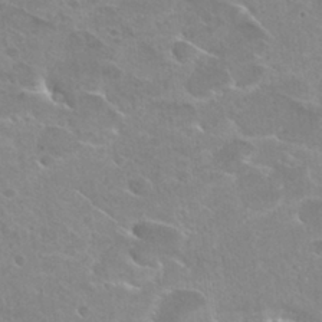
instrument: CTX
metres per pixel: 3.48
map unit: Hto
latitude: 26.8002
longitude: -40.6112
